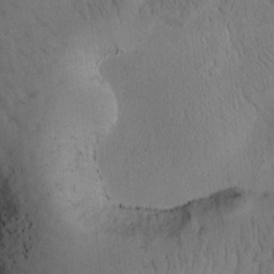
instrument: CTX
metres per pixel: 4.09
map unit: Htu
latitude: -1.7478
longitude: 172.6707
